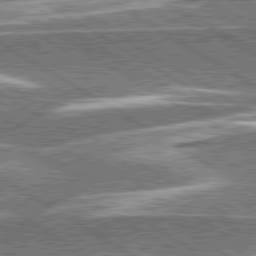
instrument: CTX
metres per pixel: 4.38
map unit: lApd
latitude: 79.8017
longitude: -96.1956
